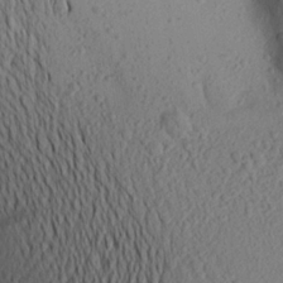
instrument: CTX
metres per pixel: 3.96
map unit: Aa
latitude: 22.1767
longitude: -145.3104
